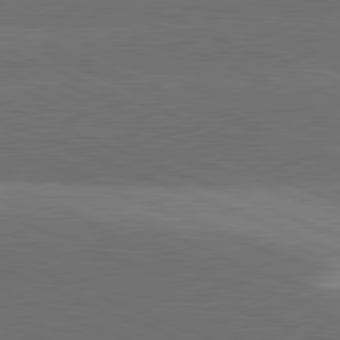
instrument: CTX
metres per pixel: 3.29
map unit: lApd
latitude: 81.5560
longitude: 137.0297
